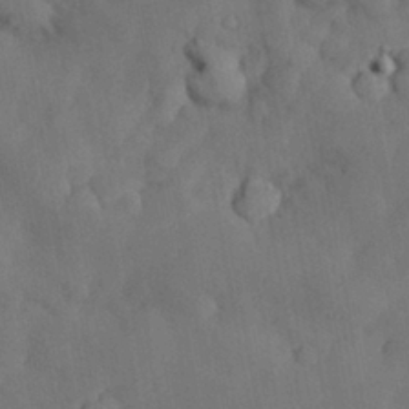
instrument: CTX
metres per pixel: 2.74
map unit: Nhu
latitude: 25.8205
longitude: -72.0633
